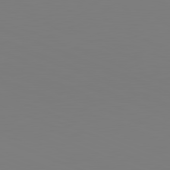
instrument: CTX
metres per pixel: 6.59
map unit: lApd
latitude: 81.8394
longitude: 146.5196
